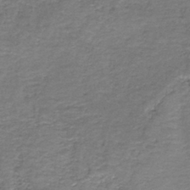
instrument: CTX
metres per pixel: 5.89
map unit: HNb
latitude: -36.9352
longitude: 51.3510
